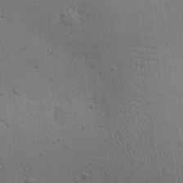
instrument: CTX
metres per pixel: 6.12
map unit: eHh
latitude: 24.7246
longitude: -71.4804
